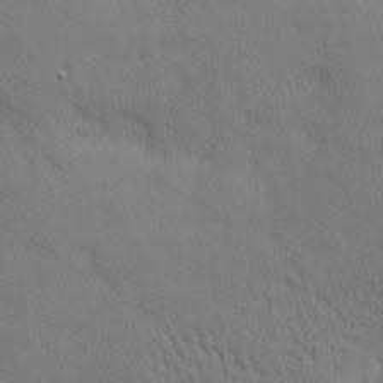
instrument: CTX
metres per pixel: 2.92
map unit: Nhu
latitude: 2.5734
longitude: -75.1781
